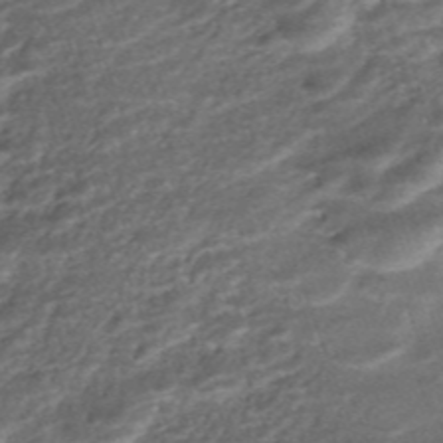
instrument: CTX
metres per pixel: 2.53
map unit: ANa
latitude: -41.8044
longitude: 104.3873
